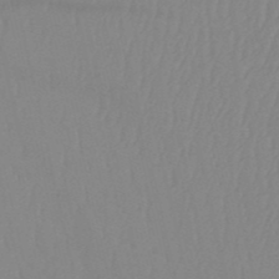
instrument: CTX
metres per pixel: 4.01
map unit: HNb
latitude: -52.2928
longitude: -50.4412
